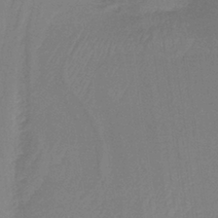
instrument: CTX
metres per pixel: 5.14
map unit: lHb
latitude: -37.5399
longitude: 58.4440
